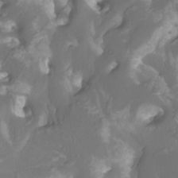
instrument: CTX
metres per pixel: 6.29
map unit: Htu
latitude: -10.5196
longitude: -74.4601
